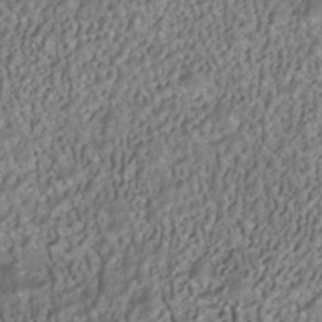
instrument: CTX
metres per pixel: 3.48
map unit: ANa
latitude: -41.1998
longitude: 105.5399
